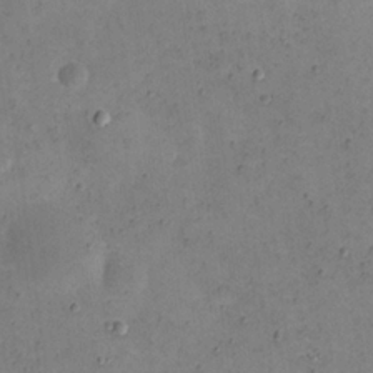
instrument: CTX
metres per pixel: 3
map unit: eHh
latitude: 21.7261
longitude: -65.9906
